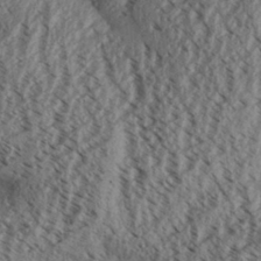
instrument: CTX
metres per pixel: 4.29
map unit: Aa
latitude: 31.2537
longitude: -137.7261
